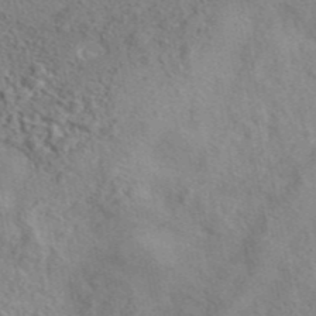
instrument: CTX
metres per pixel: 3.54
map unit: ANa
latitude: 44.7435
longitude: 47.7855
